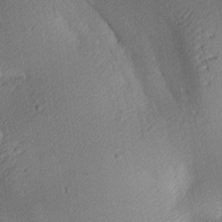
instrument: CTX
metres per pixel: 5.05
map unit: lAa
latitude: 3.5749
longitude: -116.5735
